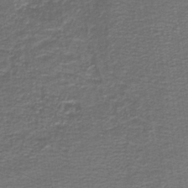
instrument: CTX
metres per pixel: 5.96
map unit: lHb
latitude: -42.0472
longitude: 53.0864
